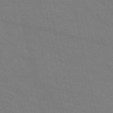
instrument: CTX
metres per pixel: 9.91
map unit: HNb
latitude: -54.7274
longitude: -37.7450
